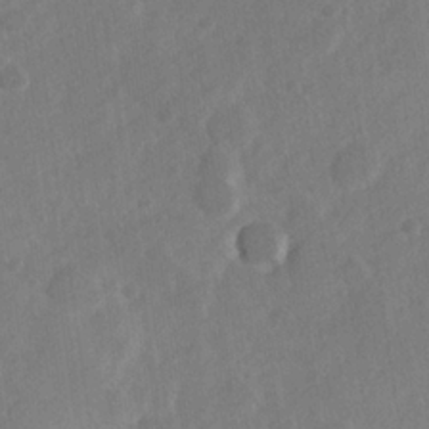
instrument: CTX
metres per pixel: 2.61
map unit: Hve
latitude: 23.8394
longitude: 144.5385
